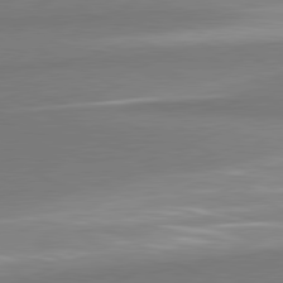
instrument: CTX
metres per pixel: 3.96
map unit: lApd
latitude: 80.9136
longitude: 167.4454
